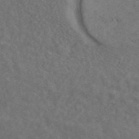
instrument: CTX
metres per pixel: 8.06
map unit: ANa
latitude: 43.9339
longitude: 30.0661
